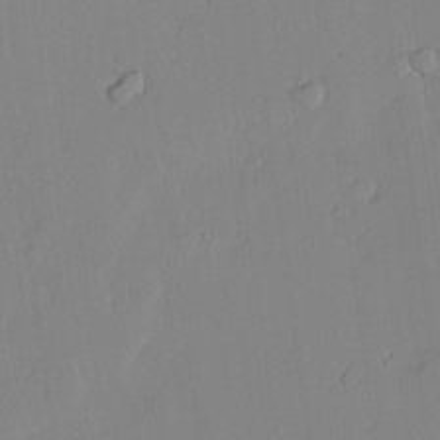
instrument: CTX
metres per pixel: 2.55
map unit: lAvf
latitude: 24.4412
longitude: -111.0270
